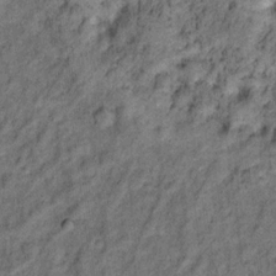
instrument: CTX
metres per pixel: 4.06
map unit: Ht
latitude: 9.9717
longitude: -39.8961
